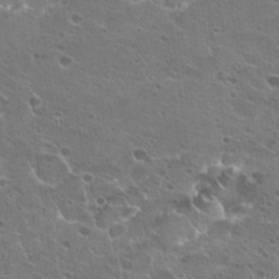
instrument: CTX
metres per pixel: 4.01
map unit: Hto
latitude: 23.2915
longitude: -41.8394
